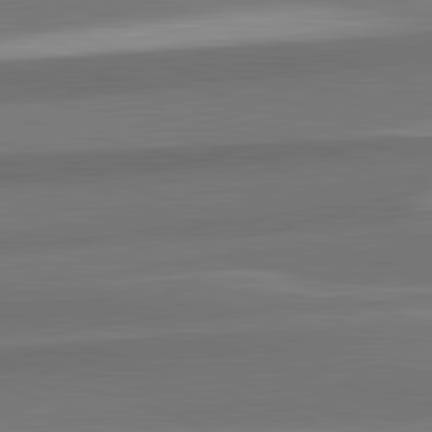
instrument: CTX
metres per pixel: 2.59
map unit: lApd
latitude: 82.5734
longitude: 152.1039
